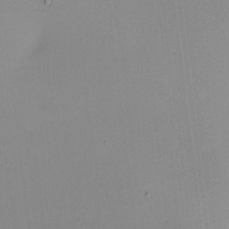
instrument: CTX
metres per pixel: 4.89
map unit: HNhu
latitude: 6.8569
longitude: 8.1228
